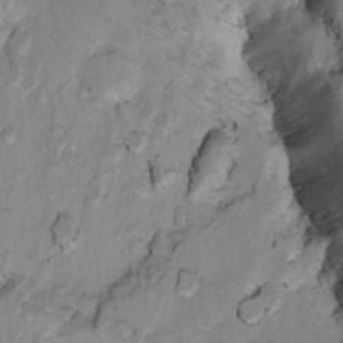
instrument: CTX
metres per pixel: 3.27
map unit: Ht
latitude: 11.5560
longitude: -32.0822
